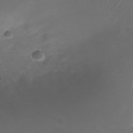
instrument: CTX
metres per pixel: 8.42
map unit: Nhu
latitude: -23.8800
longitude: -70.2522
